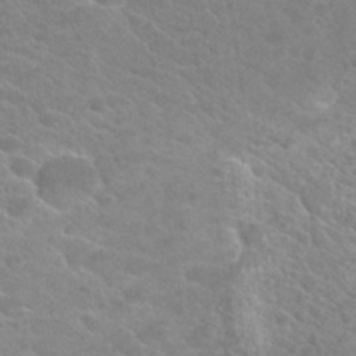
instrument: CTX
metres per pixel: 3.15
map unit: Hto
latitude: 26.3089
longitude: -36.1767
